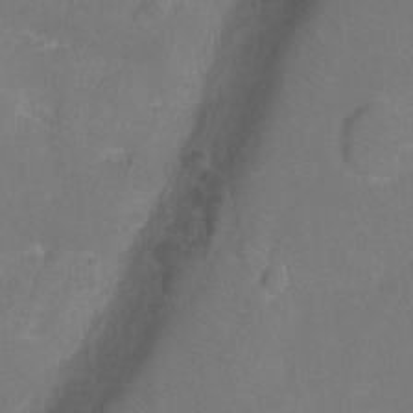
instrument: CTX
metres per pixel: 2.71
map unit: Hto
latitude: 3.1970
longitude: -33.1403
